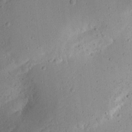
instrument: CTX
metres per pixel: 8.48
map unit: Aa
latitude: 13.1403
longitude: -140.8002
